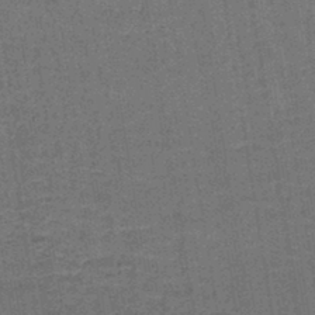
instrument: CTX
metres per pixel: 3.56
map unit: lHb
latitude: -41.7289
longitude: 57.4454
